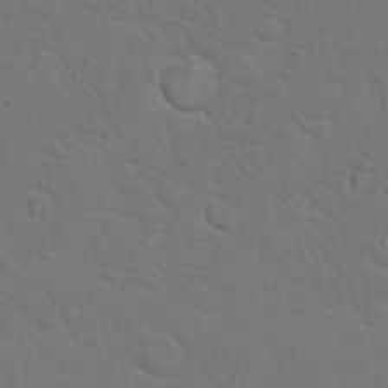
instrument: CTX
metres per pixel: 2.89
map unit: Hto
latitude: 18.6490
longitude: -33.9150
